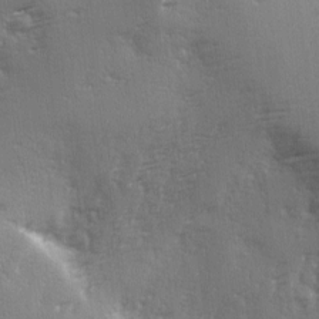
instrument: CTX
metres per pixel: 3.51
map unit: Ave
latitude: 2.1578
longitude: -111.2537
